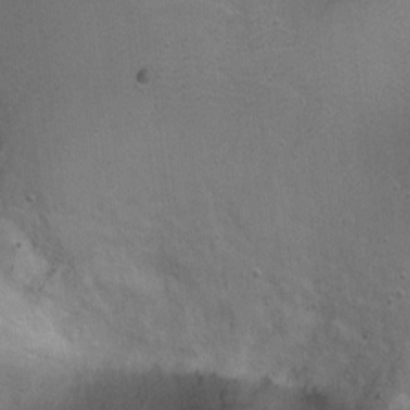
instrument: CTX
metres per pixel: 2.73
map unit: Ht
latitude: 0.3656
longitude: -45.3481
